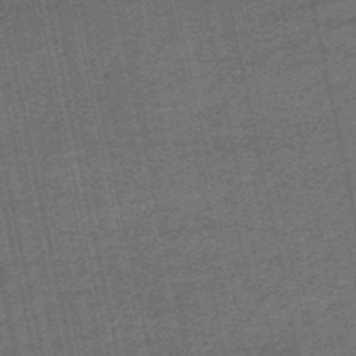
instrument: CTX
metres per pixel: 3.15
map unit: HNb
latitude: -52.8030
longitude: -51.5938
